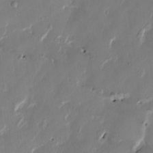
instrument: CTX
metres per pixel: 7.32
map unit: HNhu
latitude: 1.0080
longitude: -4.9325
